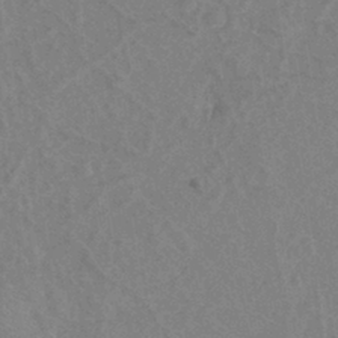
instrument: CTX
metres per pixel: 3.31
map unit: eHh
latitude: -39.7667
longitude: -27.2348
